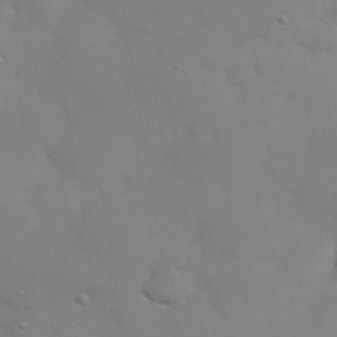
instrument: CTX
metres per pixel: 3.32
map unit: eHh
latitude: 38.5735
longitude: -67.4048
